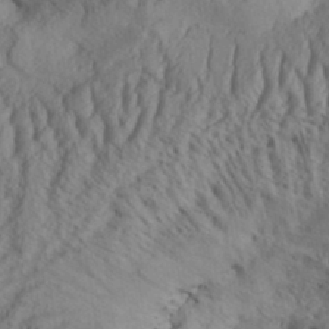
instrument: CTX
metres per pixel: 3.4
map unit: Aa
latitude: 33.2915
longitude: -136.4601
